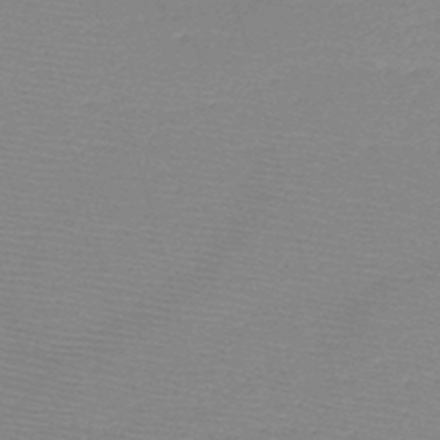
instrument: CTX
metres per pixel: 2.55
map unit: HNb
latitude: -49.1054
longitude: -42.2334
